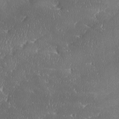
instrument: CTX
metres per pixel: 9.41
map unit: Ave
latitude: 18.3845
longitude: -137.5938
